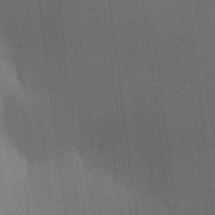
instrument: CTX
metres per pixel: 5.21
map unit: HNhu
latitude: 9.5560
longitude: 14.7275
